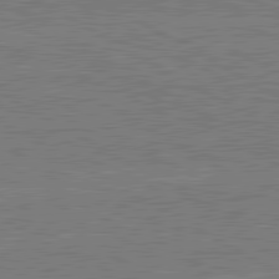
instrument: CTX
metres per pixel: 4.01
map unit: lApd
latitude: 80.8569
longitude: 169.1809
